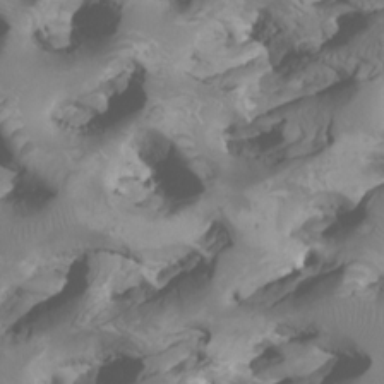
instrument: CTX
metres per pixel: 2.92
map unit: Htu
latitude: -6.3306
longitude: -77.1592
